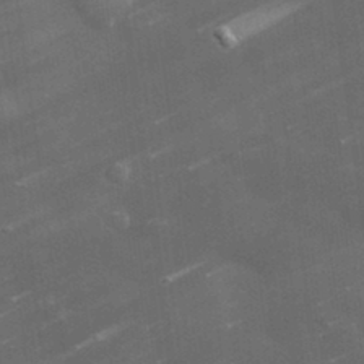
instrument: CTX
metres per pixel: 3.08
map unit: lHvf
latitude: 32.8569
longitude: -92.4034
